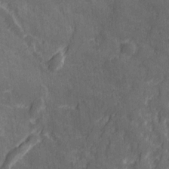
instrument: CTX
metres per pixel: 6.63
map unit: Ave
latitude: 20.4034
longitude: -133.8017
